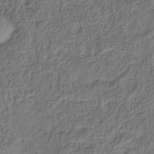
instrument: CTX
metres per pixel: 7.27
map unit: Hve
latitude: -33.7478
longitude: 88.8030
